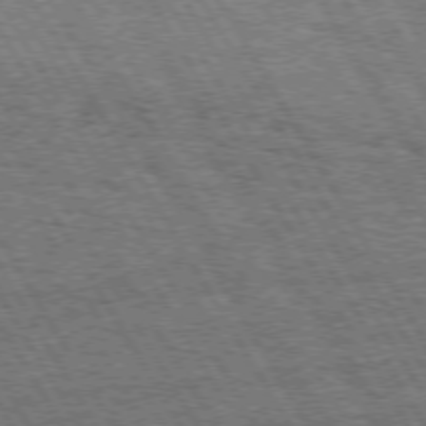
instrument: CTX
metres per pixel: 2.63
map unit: Hpe
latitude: 73.1970
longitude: -125.9906
